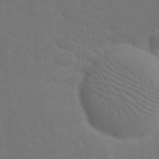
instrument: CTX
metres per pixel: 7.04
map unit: eHh
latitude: 19.8961
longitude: -64.3278
